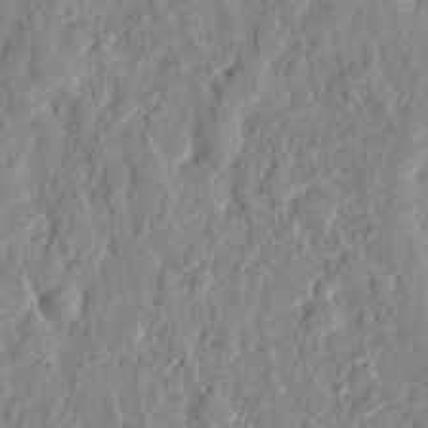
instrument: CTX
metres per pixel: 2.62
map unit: eHh
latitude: 27.7828
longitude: -77.1592
